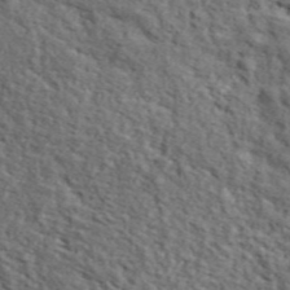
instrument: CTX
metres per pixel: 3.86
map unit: lHvf
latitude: 38.3089
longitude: -87.2159
